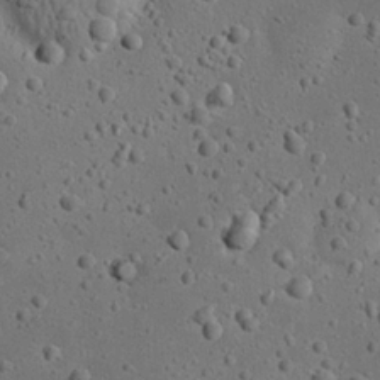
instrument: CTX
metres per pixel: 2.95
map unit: eHh
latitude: 23.2537
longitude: -69.8772
